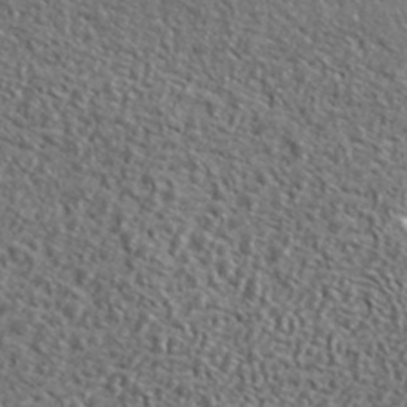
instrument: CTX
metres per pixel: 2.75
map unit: ANa
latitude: 41.5749
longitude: -86.9136
